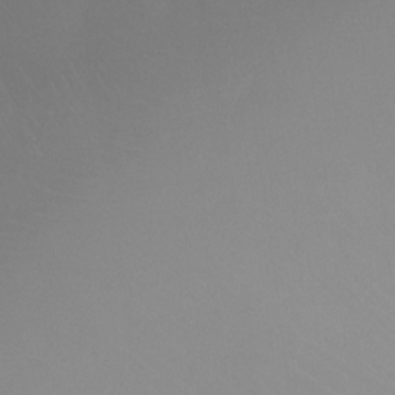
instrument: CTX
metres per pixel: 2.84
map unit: Htu
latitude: -13.7856
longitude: -49.3482
